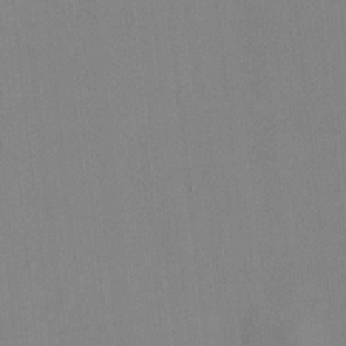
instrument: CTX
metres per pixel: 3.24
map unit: HNhu
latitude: 0.0255
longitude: -5.9339
